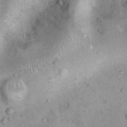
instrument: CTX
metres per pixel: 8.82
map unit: Nhu
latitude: 7.9906
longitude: -23.6694
